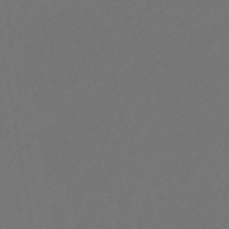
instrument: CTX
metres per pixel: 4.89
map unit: eHb
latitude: -43.8233
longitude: 88.7274
